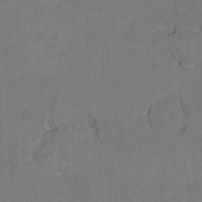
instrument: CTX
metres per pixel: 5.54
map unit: Ht
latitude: 9.4615
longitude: -32.8569
